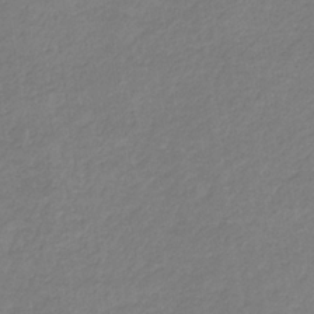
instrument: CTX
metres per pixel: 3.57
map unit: eHb
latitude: -32.8219
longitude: 70.5574
